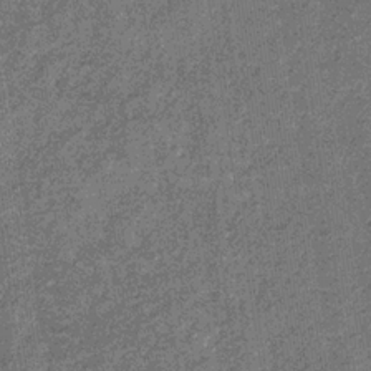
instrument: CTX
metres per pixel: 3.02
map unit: eHb
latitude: -30.9730
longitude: 70.6896
